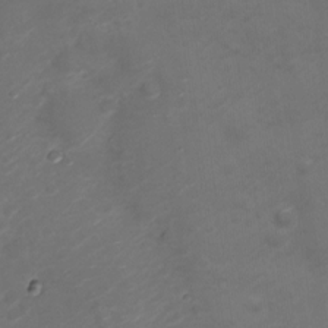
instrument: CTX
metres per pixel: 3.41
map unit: Nve
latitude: -20.3306
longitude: 106.5007
